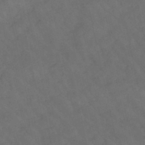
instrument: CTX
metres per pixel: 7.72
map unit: lHb
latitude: -47.4265
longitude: 70.4062
